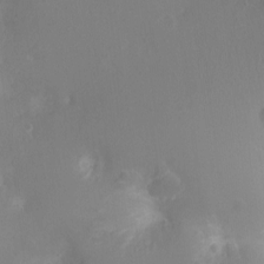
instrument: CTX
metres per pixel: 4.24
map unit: Ht
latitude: -2.9919
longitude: -16.7624
